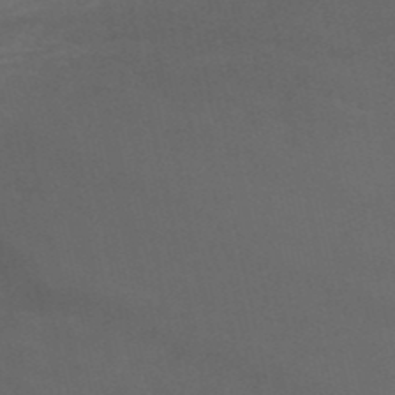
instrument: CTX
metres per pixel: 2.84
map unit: HNb
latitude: -50.8975
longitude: -43.0459
